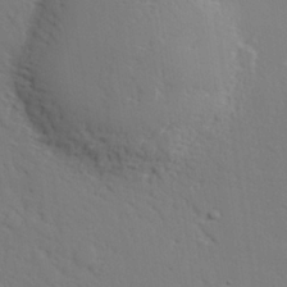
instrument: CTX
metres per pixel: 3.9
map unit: lAvf
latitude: 28.9513
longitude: -108.7813
